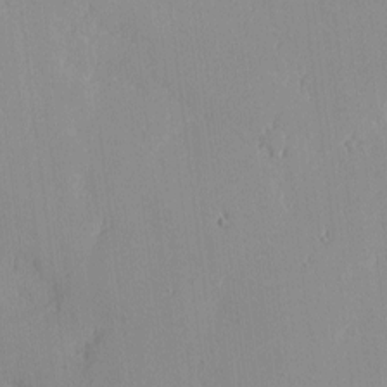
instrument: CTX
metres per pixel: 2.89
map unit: eHh
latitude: -0.8786
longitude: -86.1578
